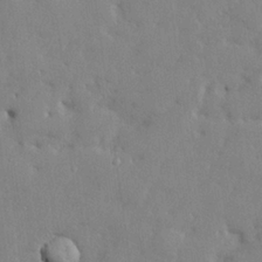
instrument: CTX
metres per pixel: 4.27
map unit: lHvf
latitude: 24.1011
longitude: 143.3698
